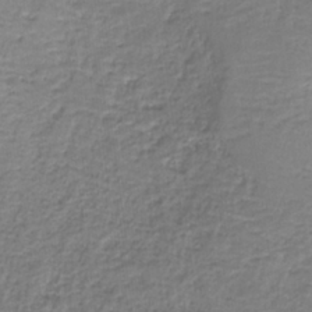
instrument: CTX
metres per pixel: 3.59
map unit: eAb
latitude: -36.6896
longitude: 52.5762
